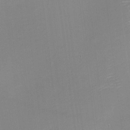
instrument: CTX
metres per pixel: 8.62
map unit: eHh
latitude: -2.4440
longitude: -80.1389
